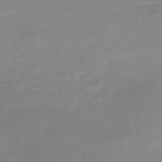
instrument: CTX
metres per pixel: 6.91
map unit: HNb
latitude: -45.9178
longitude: -35.1781
